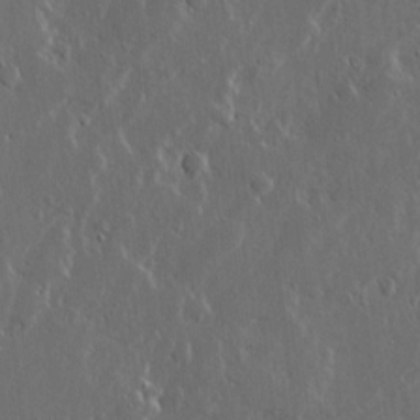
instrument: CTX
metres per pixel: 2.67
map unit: Ave
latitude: 14.2901
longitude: -138.4790
